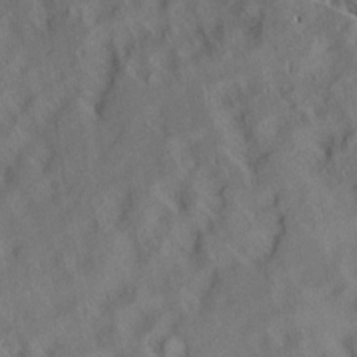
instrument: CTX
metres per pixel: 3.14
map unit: Aa
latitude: 13.1970
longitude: -141.6882
